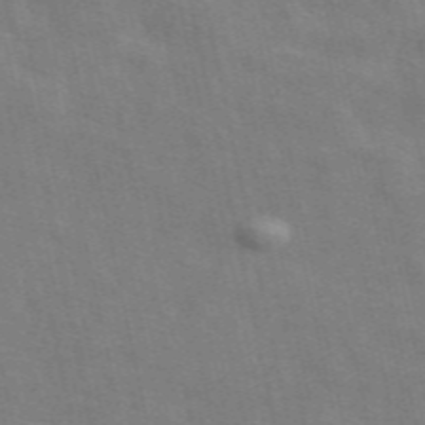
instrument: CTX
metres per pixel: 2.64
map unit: ANa
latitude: 49.8583
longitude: -79.4994
